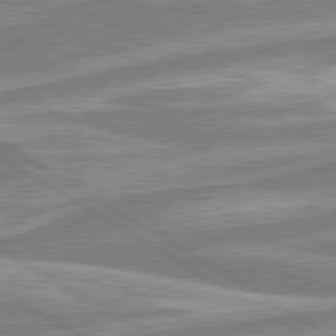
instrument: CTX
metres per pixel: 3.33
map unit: lApd
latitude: 80.4790
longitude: -176.9702
